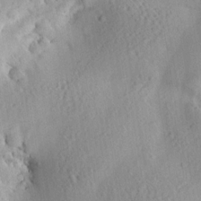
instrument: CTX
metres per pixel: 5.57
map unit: Aa
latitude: 12.8758
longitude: -141.7638
